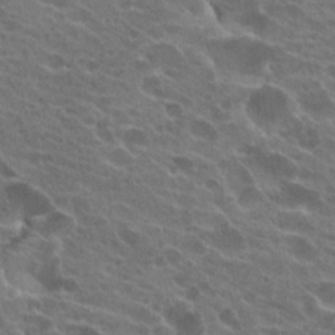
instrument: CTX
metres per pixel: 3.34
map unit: Hto
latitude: 22.6679
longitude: -38.6301
